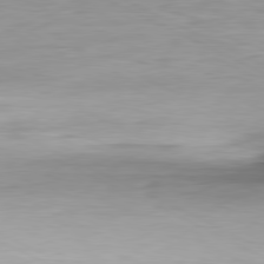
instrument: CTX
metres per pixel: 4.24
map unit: Ap
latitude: -81.3510
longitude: -95.5938
